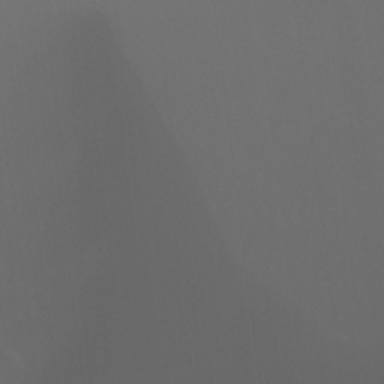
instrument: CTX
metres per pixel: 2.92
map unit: Hto
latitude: -7.6722
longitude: -38.8380
